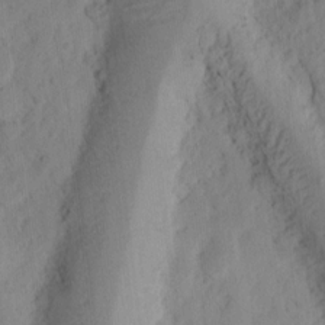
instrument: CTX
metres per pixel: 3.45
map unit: Ht
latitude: 9.9339
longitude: -74.6679
